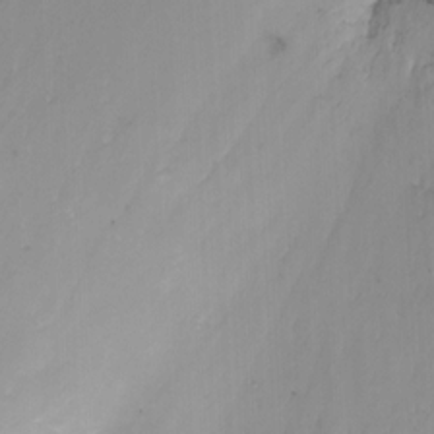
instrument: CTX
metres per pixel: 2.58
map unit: Nhu
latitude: -11.7478
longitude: -47.6505
